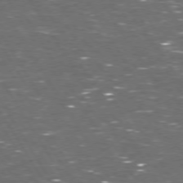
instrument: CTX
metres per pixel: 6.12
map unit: Hpe
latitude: 72.7247
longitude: -124.4223
